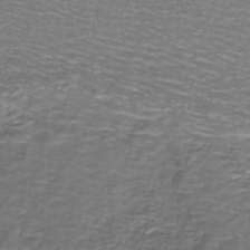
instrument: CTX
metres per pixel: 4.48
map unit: lHb
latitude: -43.8611
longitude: 54.2551
